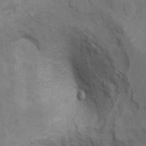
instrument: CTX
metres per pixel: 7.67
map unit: Ht
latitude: 11.7261
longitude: -33.0458
